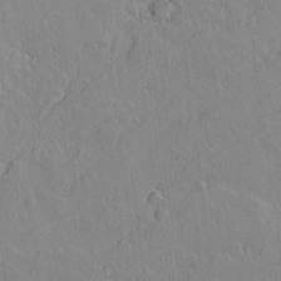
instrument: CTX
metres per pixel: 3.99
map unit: lAvf
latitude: 14.7436
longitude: -125.5371
